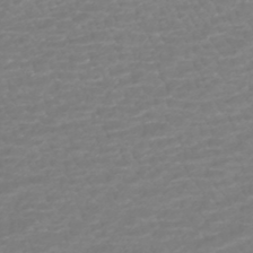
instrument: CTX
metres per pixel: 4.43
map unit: HNhu
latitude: -45.1620
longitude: 98.8219
